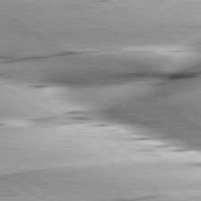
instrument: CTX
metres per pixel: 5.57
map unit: lApd
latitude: 80.0255
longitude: -156.6301
